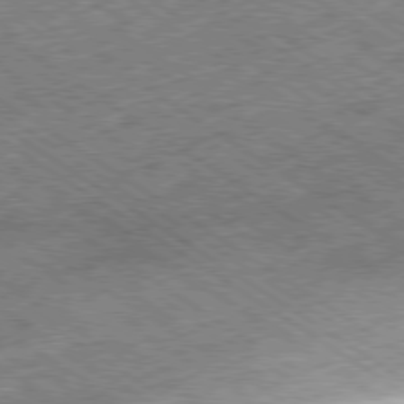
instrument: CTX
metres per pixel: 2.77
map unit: Ap
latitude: -79.5777
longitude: -51.5560
